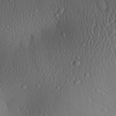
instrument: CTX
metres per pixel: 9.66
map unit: Aa
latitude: 26.9892
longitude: -136.2145
